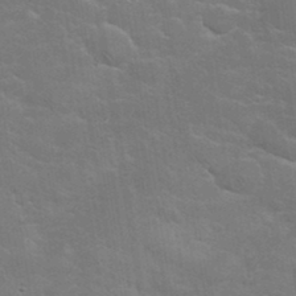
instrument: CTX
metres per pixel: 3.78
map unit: eHh
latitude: 36.1956
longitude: -66.2522
